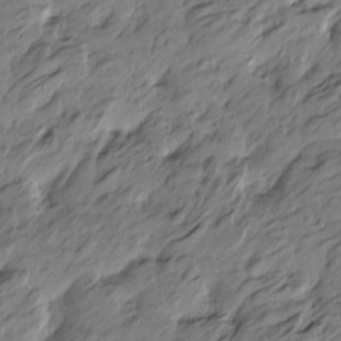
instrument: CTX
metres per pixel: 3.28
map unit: Htu
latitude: -5.9556
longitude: -179.1781
